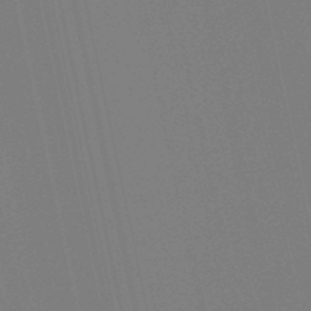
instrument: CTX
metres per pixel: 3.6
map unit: lHb
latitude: -49.5777
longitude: 75.5399
